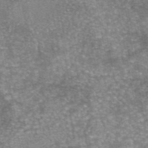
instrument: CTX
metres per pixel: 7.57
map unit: eAb
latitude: 46.1011
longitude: 104.1228
